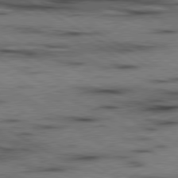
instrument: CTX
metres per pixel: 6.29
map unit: lApd
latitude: 80.0255
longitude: 162.2739
